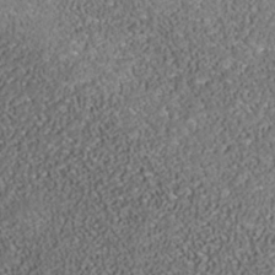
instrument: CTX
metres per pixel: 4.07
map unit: Nhe
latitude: -38.2929
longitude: -87.7827
